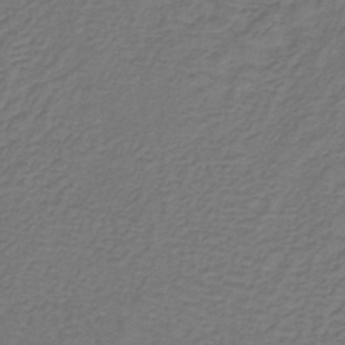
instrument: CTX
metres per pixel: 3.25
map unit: lHb
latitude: -42.9541
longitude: 62.1605
